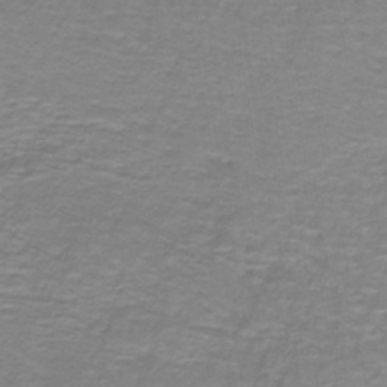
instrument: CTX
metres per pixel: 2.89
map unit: lHb
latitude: -41.5399
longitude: 56.4818
